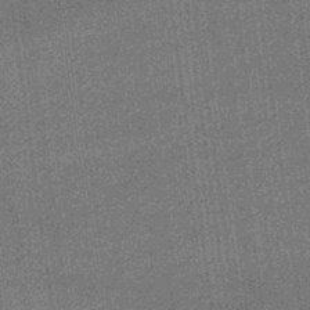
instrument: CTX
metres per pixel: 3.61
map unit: lHb
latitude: -40.5763
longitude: 69.8233
